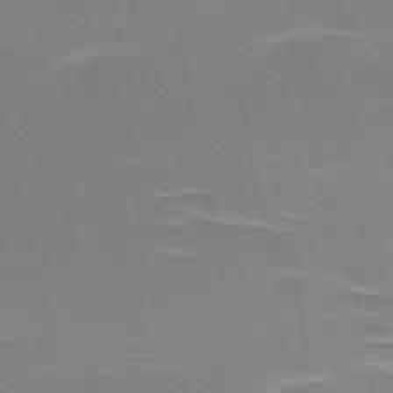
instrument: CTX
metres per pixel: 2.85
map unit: HNb
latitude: -49.9367
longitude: -47.1592
